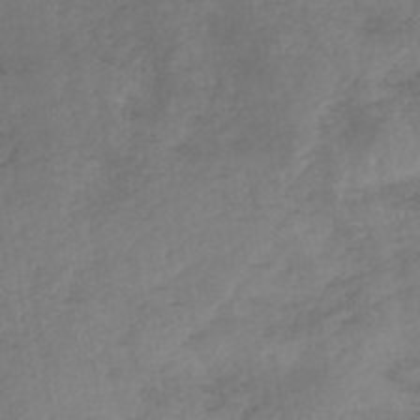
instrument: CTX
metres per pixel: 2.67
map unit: HNb
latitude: -44.8408
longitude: -45.6694
